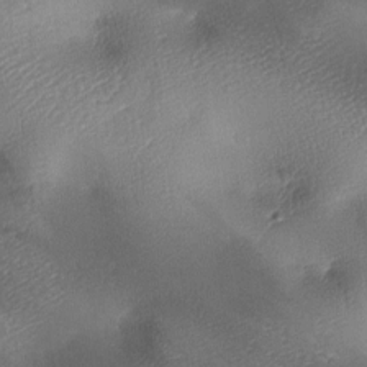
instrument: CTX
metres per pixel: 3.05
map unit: lAa
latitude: -8.3495
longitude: -127.8961
